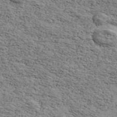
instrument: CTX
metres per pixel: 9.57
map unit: Ave
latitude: 41.8394
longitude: -110.0822
